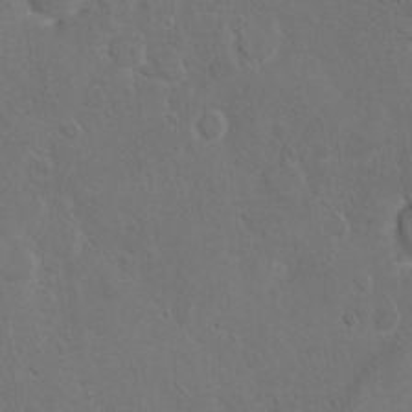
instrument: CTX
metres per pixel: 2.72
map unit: Hto
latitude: 10.3656
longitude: -35.8772
